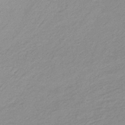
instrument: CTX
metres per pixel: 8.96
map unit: lHb
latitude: -34.7841
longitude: 70.1039
